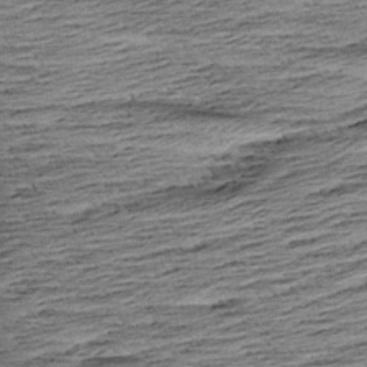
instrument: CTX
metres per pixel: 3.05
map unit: Aa
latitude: 8.2145
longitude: -139.6694
